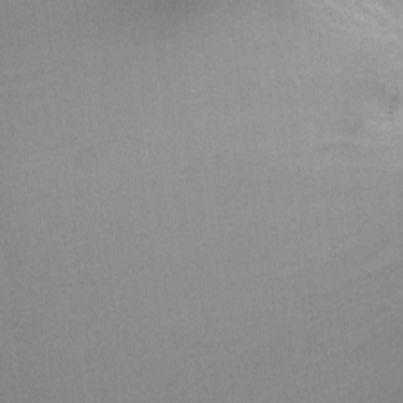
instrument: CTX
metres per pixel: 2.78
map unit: Ht
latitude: -11.5777
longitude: -44.2333
